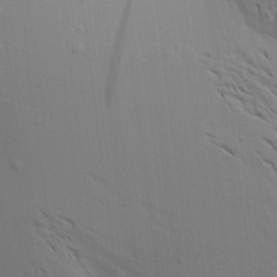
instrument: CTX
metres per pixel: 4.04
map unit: Aa
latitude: 16.6868
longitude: -147.7072
